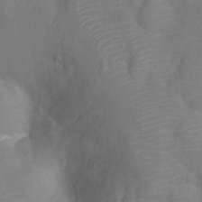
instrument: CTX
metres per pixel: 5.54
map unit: Nhu
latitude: -13.0298
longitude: -24.4978
